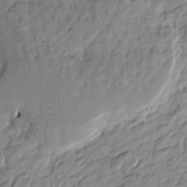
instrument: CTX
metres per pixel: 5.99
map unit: Htu
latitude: -4.1228
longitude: -178.6680
